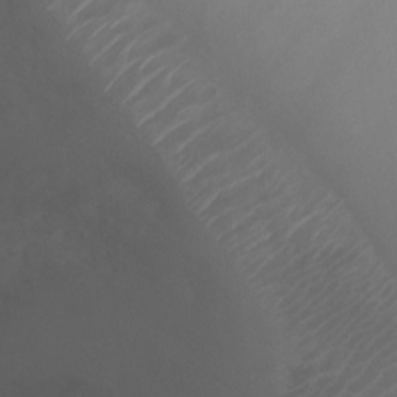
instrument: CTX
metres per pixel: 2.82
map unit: Ht
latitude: 1.1970
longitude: -20.4790
